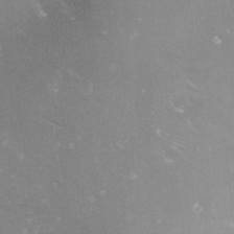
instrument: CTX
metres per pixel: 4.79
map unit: Nve
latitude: -18.3495
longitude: -59.4615
